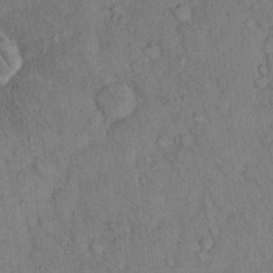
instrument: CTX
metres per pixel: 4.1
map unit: Hto
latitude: 12.8758
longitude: -58.4601
